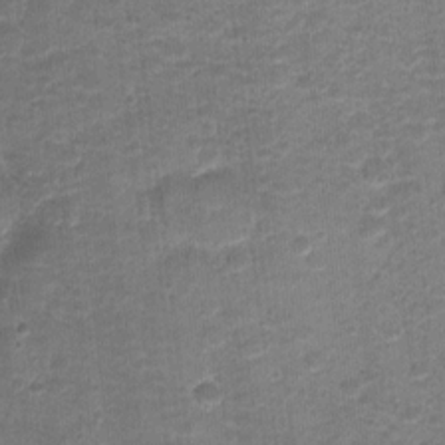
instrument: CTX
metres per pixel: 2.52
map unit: Nhu
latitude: 3.8205
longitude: -17.7449
